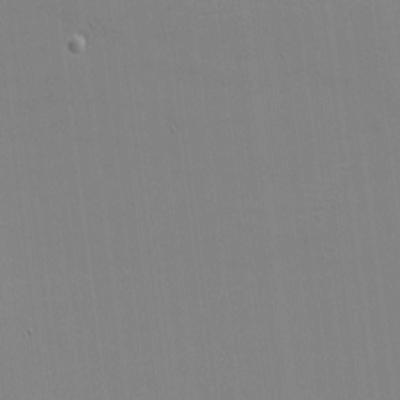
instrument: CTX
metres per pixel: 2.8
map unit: eHh
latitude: -2.9730
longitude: -80.4790
